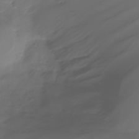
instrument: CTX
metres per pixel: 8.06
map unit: Nhe
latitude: -33.0298
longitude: -92.4223
